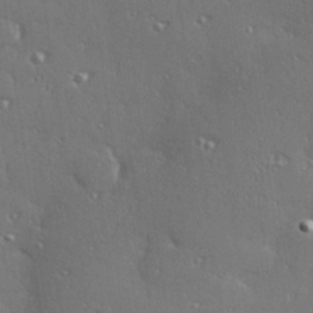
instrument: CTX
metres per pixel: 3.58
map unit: Hve
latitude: 27.8206
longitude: -92.1200
